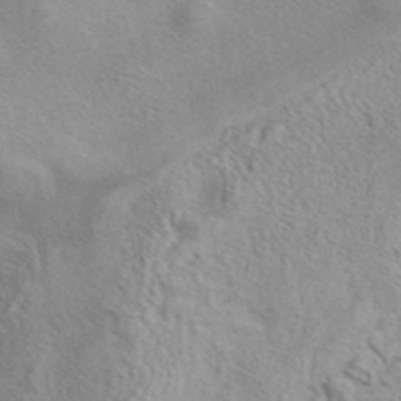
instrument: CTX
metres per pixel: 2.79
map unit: eAb
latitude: 40.4978
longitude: 105.7666
